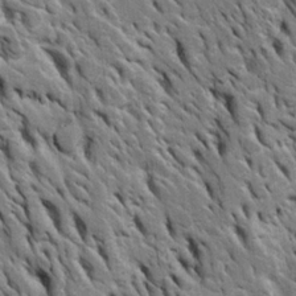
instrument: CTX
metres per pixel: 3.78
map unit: Htu
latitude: -3.3698
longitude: 150.7463
